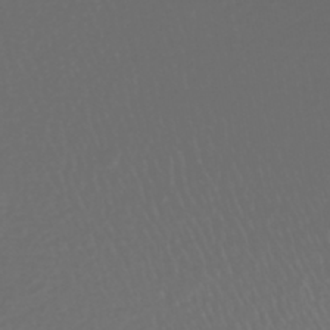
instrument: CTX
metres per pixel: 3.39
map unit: ANa
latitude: -45.2187
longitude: 106.5196
